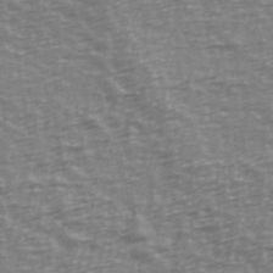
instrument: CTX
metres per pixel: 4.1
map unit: Ave
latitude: 40.0822
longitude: -114.1388
